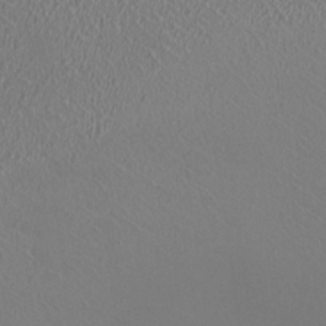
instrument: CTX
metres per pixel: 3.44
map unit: HNhu
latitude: -0.4440
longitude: -1.4993
